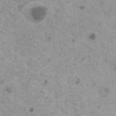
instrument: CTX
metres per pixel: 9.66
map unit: HNhu
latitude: 1.1970
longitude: 3.6344
